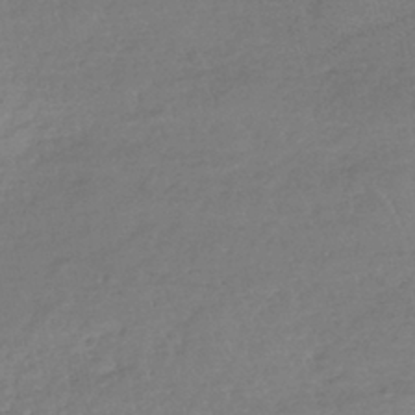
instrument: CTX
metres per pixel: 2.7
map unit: lHb
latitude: -41.3887
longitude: 68.9352
